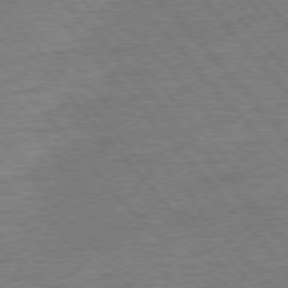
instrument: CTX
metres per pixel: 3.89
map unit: Ap
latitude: -77.0864
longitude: -96.3089
